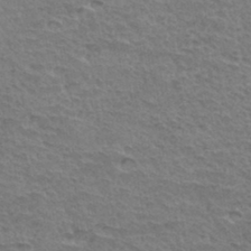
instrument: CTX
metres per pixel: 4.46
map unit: Hto
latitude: 35.0836
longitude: -45.5182
